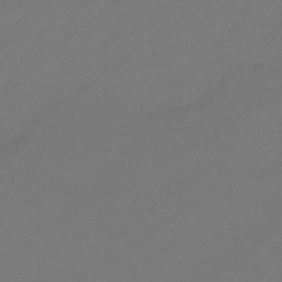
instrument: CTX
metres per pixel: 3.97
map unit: eHb
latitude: -47.2565
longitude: 86.4251
